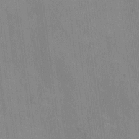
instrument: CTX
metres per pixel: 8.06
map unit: Ht
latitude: -4.9919
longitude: -14.8002
